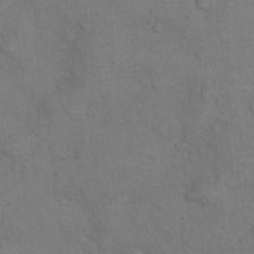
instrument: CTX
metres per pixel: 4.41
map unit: eHh
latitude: 21.4238
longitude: -59.4049
